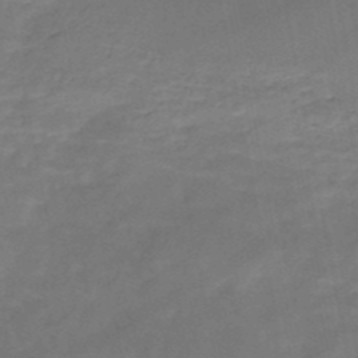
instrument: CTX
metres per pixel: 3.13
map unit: HNb
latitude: -49.4455
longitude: -39.3482
